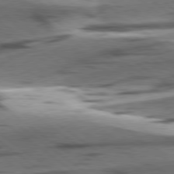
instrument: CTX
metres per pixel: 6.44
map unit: lApd
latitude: 78.8002
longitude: -51.2726
